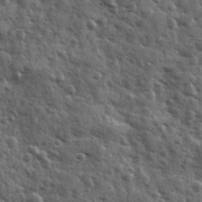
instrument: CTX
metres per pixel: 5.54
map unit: Ave
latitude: 11.3860
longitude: -103.0269
